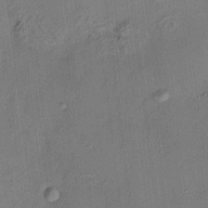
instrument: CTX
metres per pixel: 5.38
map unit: HNhu
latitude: 12.0444
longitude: 9.4454
